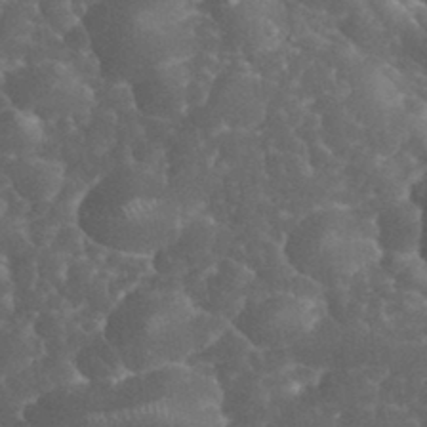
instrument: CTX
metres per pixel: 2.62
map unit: eHh
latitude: 33.8016
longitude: -64.0633
